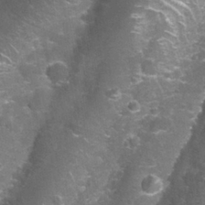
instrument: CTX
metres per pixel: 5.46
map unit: Nhu
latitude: 27.3860
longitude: -61.2348
